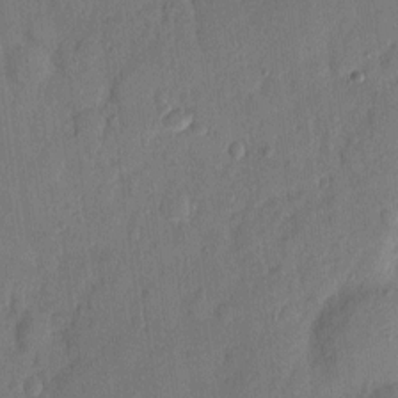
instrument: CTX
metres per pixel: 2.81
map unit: eHh
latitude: 5.3482
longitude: -72.6302
